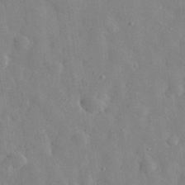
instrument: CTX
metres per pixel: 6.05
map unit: eHh
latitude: 31.6127
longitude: -72.6491
